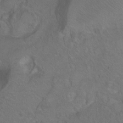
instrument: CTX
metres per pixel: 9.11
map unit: Ht
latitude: 0.2711
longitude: -38.1389
